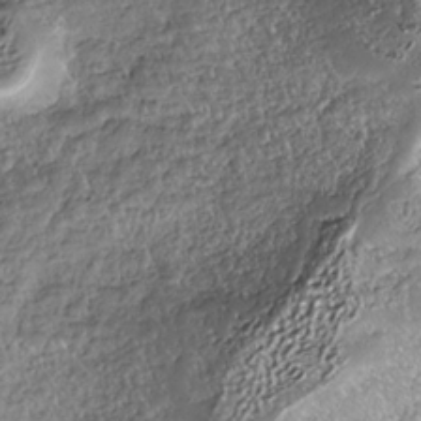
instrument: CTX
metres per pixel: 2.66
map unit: HNhu
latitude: -36.1039
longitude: 33.7478
